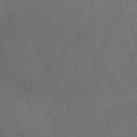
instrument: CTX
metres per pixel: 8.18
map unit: Nve
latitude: -57.5210
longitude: 51.3132
